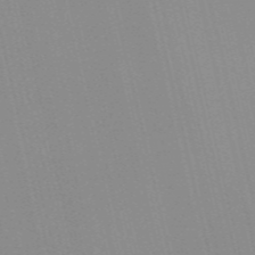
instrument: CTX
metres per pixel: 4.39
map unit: Nve
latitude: -57.2943
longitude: 60.9731
